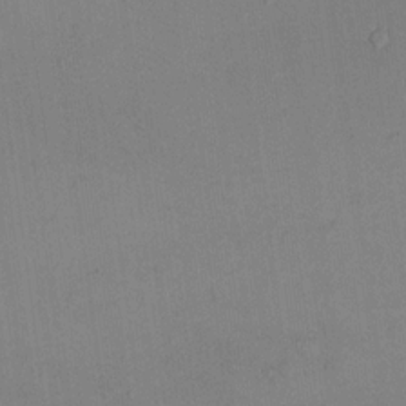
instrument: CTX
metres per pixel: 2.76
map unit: eHh
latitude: 16.6302
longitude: -67.4426
